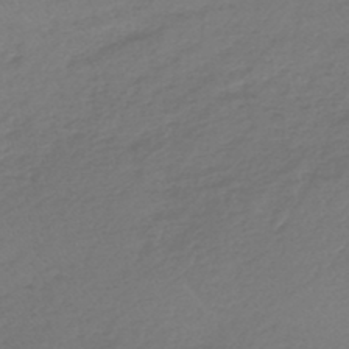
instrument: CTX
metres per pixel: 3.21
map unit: lHb
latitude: -45.1242
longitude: 67.9367
